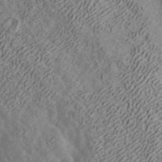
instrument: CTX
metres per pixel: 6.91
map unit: ANa
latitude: 42.1956
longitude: 16.9353
